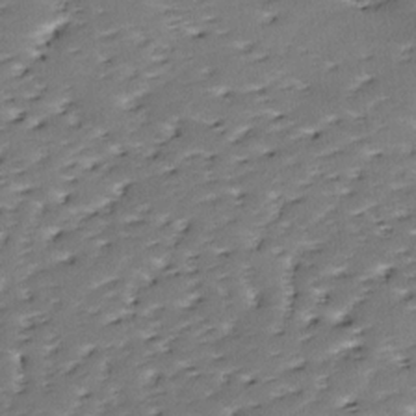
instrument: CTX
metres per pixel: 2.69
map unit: lAa
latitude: -10.9164
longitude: -125.1403
